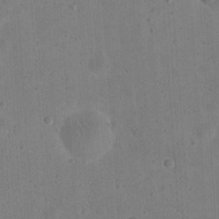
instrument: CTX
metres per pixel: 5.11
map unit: eHh
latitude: 20.8380
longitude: -63.2537
